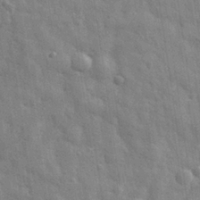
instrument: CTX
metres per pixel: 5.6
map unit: eHh
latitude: 29.2348
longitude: -75.0647
